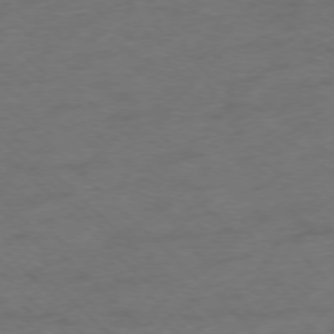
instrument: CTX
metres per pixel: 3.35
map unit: Ap
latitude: -77.1053
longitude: -64.4601
